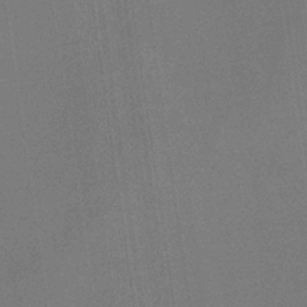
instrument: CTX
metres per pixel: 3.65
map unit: HNb
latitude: -35.4832
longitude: 54.7085
